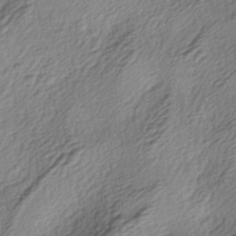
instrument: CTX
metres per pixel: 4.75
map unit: lAa
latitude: -3.9556
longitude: -123.7261
